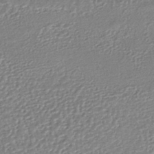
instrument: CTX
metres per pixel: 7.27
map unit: HNhu
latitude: -47.2943
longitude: 102.1606
